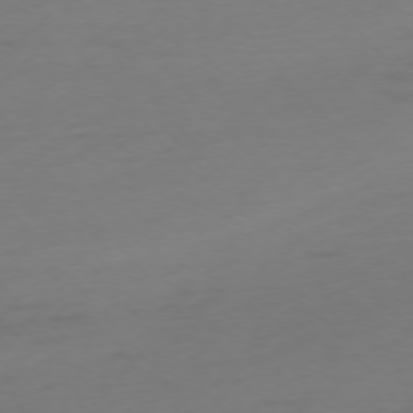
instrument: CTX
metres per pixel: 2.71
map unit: Ap
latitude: -75.8612
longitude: -71.3293
